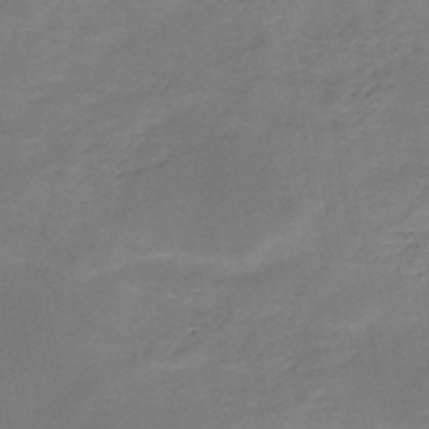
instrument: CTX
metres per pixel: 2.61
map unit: HNb
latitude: -49.1431
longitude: -39.3482
